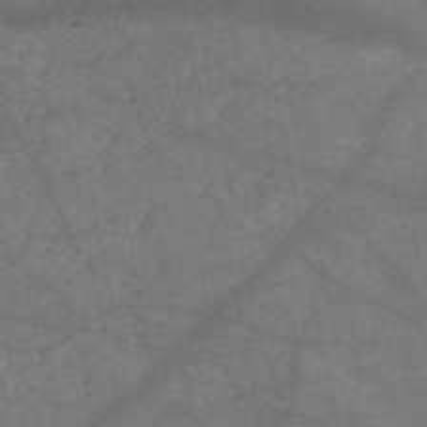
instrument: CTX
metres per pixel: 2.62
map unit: HNb
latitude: -55.1620
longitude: -39.8205
